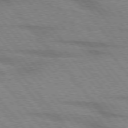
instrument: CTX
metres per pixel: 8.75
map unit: lApd
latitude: 76.1389
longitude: -83.6504
